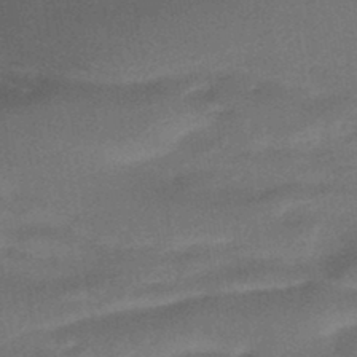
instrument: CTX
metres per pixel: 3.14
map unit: HNhu
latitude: -45.7856
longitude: 91.1054
